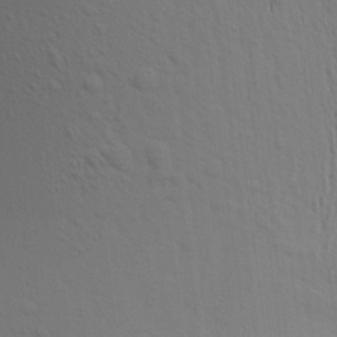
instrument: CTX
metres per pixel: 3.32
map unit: Aa
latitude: 16.7624
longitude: -147.6694
